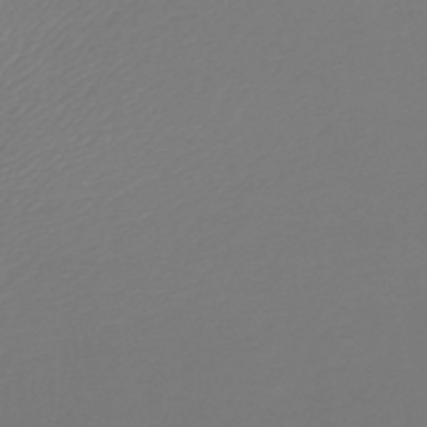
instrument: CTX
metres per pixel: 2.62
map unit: lHb
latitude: -44.4251
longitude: 61.1620
